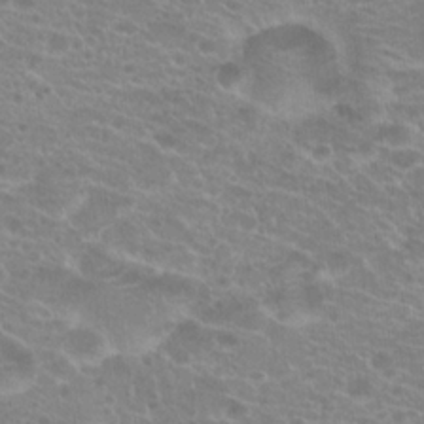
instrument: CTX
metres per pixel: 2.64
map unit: Hto
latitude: 21.0837
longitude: -40.5734
